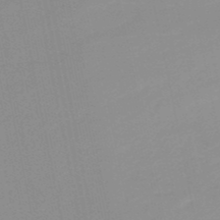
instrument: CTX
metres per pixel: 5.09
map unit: HNb
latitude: -51.0297
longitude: -50.8758
